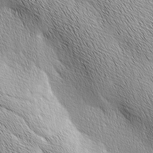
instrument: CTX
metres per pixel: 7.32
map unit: Ave
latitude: 2.0444
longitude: -114.2333
